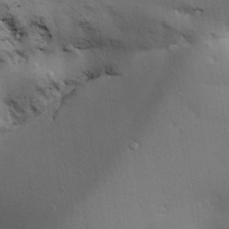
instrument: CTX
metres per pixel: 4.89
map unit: Aa
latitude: 30.8947
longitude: -145.1592
